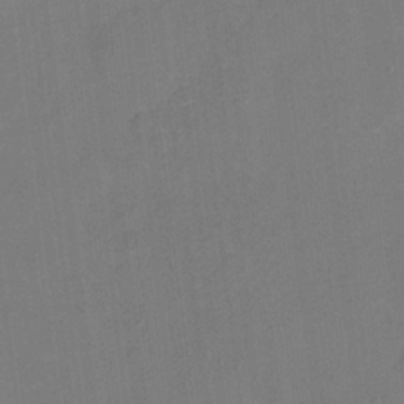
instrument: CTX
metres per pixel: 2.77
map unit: Nhu
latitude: -17.6533
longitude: -56.4223
